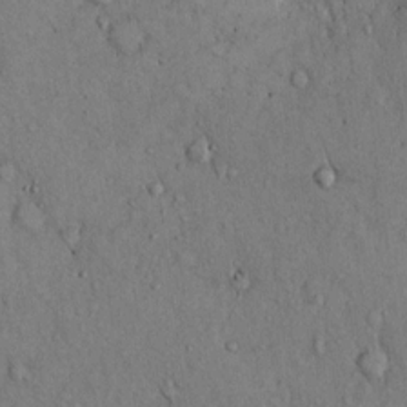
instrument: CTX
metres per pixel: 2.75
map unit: Hto
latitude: 12.8380
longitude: -58.3656
